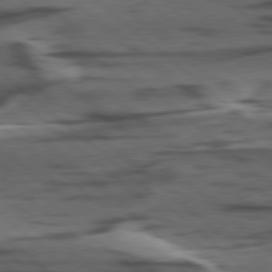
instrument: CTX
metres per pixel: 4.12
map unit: lApd
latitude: 78.7813
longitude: -49.3293
